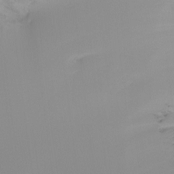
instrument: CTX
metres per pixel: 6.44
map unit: Ht
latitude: -16.1795
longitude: -49.1025
